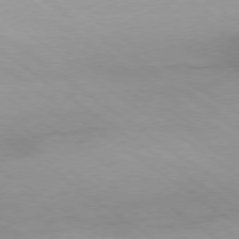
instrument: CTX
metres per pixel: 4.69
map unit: Hpe
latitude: -79.1809
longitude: 9.6155
